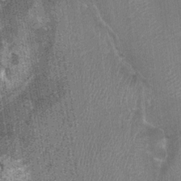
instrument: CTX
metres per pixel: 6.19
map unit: Ht
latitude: 0.2333
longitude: -17.4237
